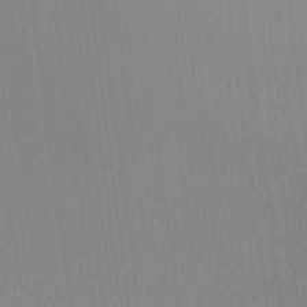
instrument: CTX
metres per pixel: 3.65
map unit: Ht
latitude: -9.4454
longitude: -38.6868
